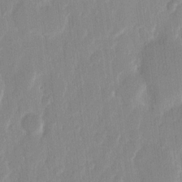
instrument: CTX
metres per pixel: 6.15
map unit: eHh
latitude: 12.0444
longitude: -70.8758
